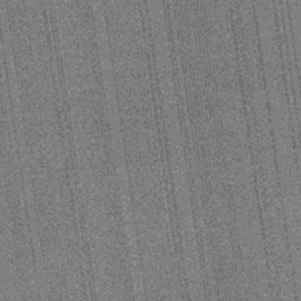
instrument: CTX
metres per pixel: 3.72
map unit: lHb
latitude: -35.1242
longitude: 63.0108
